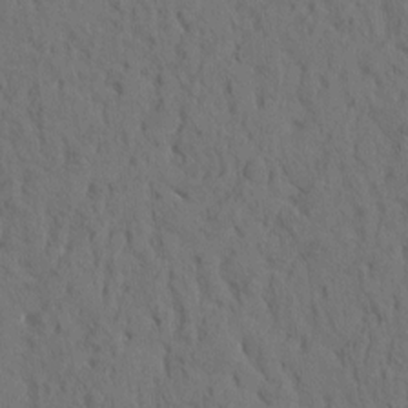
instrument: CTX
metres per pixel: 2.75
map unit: eHh
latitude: -1.3321
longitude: 17.6155
